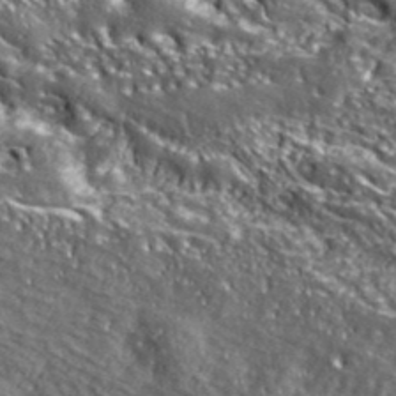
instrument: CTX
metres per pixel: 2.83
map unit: lHvf
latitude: 41.9339
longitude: -90.2145
